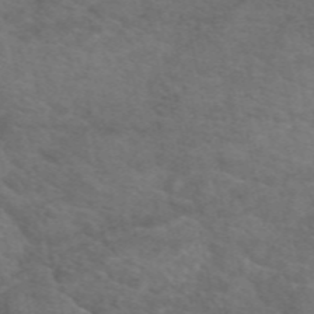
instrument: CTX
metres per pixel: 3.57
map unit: eAb
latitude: 50.3089
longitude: 110.9541
